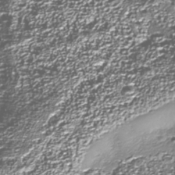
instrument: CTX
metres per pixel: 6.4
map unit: Nhu
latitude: -38.6330
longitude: -83.1592
